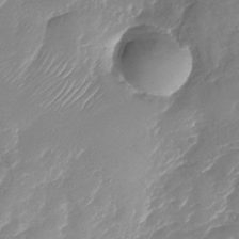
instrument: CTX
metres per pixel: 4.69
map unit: Nhu
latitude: -30.1228
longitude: -71.8205
